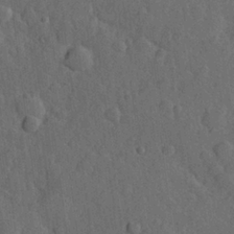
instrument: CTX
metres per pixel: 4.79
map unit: Hve
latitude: 24.6112
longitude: 149.2187
